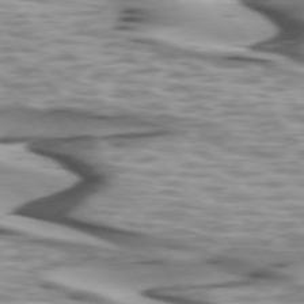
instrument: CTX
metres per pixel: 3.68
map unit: lApd
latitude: 73.9906
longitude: -57.7071
